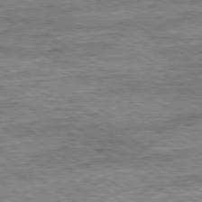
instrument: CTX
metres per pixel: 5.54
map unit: Ap
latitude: -79.8044
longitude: -78.7813
